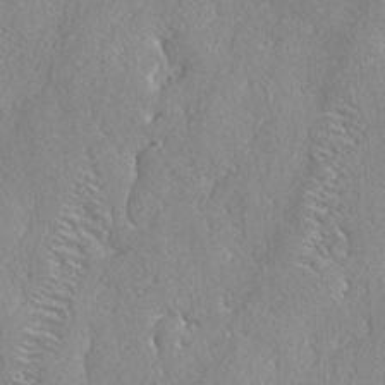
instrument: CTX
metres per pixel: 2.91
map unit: lAvf
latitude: -4.8597
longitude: -109.2159
